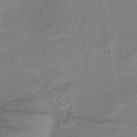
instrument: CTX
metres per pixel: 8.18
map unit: lHb
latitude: -34.5574
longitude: 65.1242
